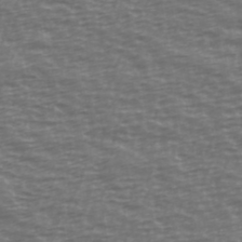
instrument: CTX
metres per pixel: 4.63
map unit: Ave
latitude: 39.1025
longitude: -113.7449
